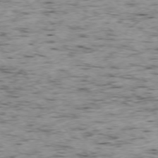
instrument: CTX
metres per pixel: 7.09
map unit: Ap
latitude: -75.9745
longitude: -61.5371
